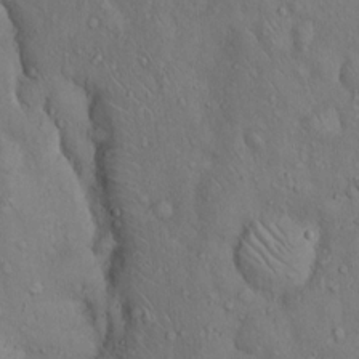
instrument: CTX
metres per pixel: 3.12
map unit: Hto
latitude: 14.9892
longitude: -57.9717
